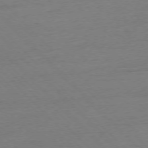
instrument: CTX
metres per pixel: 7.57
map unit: Ap
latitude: -76.8030
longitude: -92.1011
